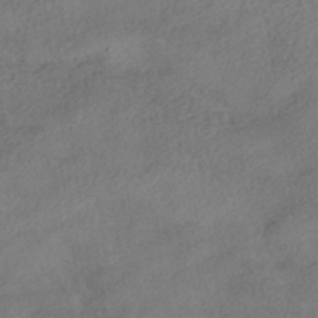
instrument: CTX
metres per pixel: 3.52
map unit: HNhu
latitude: -41.8422
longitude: 103.1620
